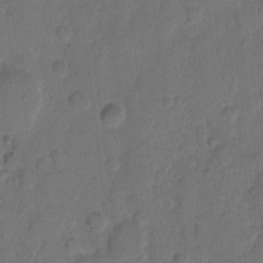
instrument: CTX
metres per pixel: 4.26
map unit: eHh
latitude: 9.2537
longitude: -64.4412
